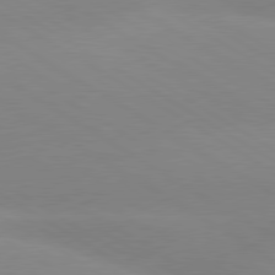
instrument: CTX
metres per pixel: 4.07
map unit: lApd
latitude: 80.0255
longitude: -152.6302
